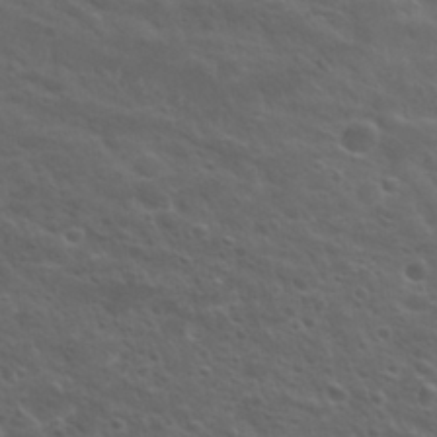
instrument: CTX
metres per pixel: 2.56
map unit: Nhu
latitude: 29.6694
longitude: -50.4412
